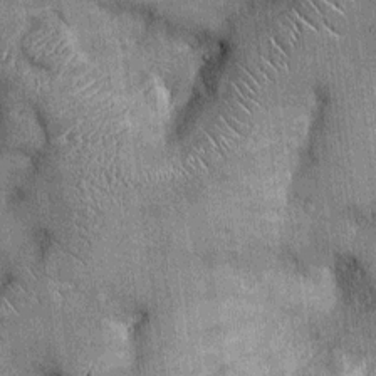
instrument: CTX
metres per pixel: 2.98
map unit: Ht
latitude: -2.4440
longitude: -12.9136
